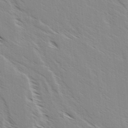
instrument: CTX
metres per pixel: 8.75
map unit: lAvf
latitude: 4.7813
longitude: -105.3104
